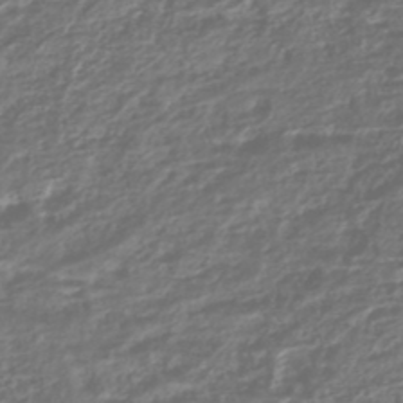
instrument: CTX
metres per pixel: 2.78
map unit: HNhu
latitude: -45.0675
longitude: 98.1606
